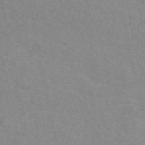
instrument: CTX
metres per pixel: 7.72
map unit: eAb
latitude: 50.4790
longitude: 111.6344
